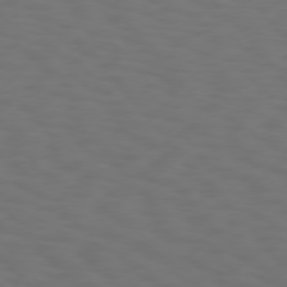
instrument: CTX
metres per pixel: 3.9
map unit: Hpe
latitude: 75.6316
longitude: -133.3104
